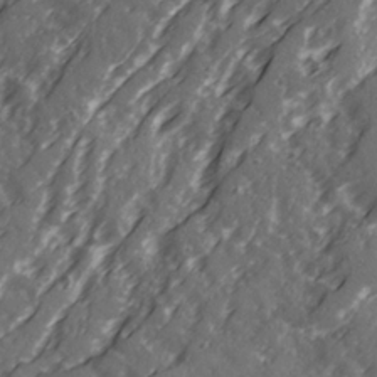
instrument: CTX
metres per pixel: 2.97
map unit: Ave
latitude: 20.8569
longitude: -131.3671
